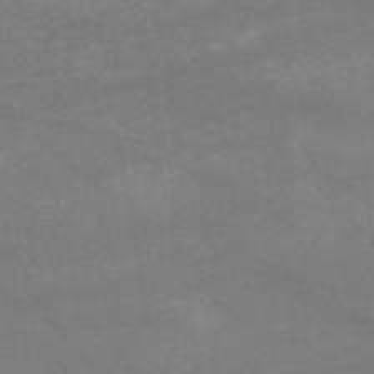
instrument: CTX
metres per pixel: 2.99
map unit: HNb
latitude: -53.7477
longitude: -34.8758
